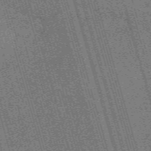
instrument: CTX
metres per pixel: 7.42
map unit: Nve
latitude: -59.7288
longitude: 62.4251
